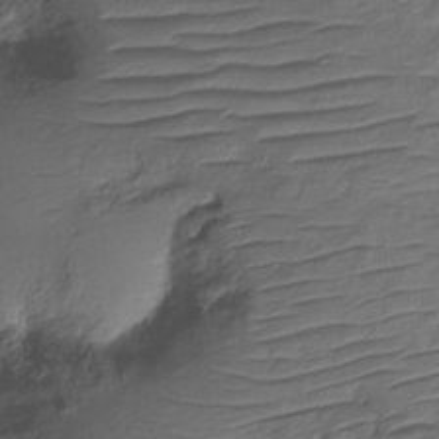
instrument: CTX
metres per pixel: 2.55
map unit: HNhu
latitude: -21.1998
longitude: 84.6518
